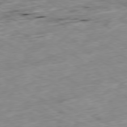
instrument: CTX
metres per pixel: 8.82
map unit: Ap
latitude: -79.9367
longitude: -90.4412
